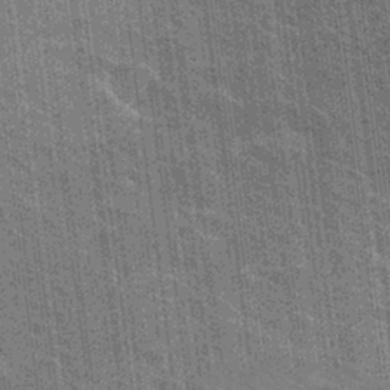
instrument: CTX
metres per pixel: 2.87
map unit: Hto
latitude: 26.7624
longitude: -41.2348
